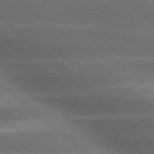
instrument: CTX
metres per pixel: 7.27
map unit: lApd
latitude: 79.2159
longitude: -117.0081
